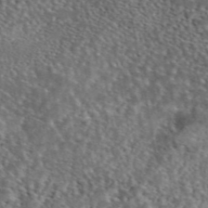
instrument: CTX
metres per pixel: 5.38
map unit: eAb
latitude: 45.4993
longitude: 113.6722
